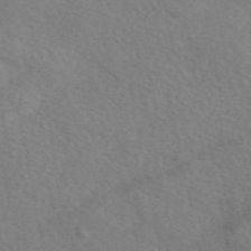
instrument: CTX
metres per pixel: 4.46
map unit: eAb
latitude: 50.4601
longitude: 117.5966
